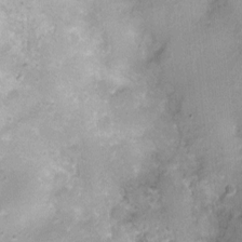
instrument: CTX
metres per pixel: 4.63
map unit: Nhu
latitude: 1.4804
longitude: -15.7450
